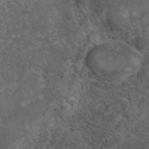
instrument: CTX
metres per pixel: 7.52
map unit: eAb
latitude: 45.7827
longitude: 114.5196
